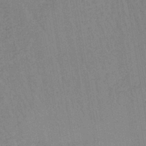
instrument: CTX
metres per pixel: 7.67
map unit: lHb
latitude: -41.1053
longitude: 60.6330
